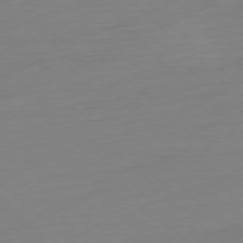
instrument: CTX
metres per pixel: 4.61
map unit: Ap
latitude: -77.9178
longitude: -77.9150
